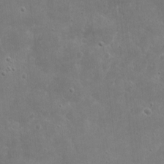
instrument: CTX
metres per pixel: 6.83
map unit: eHh
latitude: 8.6869
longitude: -72.8380
